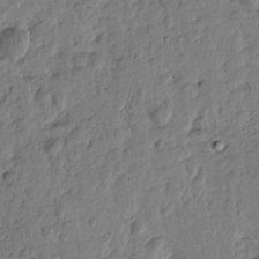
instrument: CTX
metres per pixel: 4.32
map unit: Htu
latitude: -1.4455
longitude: -179.2537
